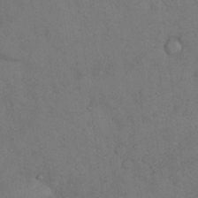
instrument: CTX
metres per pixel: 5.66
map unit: Nhu
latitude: 27.3482
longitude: -70.9891
